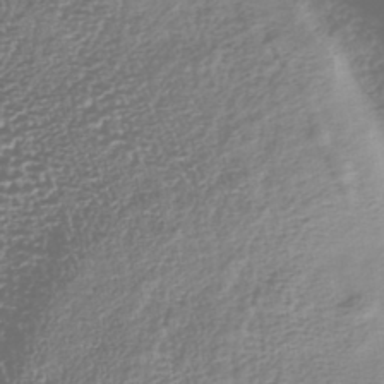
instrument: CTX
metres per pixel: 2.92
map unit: HNhu
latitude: -43.6532
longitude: 106.7841
